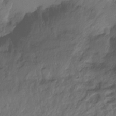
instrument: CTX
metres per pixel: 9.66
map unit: Ht
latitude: -10.0661
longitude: -35.9717
